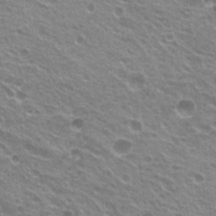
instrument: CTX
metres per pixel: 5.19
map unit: Hto
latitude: 22.8569
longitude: -32.0444
